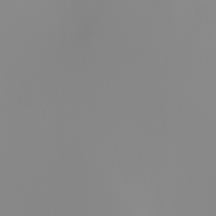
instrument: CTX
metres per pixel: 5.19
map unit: Nhu
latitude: -6.1039
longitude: -94.5735
